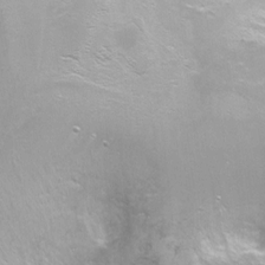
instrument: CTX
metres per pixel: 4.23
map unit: Ht
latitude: -6.4440
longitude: -33.2915
